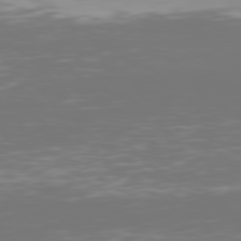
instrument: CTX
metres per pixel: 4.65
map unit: Hpe
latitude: 77.1214
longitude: -165.1781
